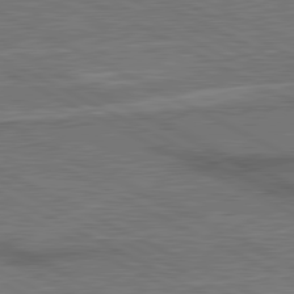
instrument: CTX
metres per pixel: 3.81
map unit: lApd
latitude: 81.1025
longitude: 141.7666
